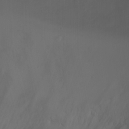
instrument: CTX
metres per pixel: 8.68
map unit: Ht
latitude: 0.8380
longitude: -21.8961
